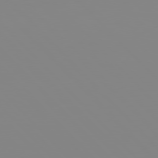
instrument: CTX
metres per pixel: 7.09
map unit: Hpe
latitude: 77.4048
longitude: -161.3293
